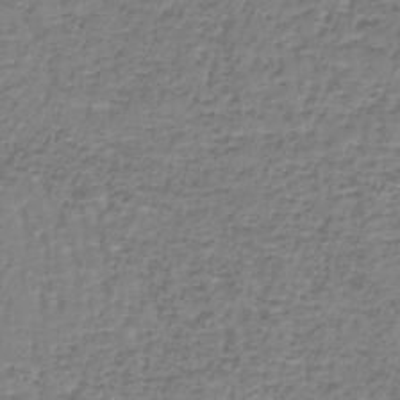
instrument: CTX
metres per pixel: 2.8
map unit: lHb
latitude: -43.0864
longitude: 58.7274
